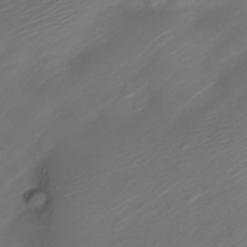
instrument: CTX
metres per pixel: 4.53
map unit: Nve
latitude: -20.5195
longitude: 107.1242
